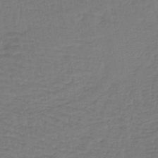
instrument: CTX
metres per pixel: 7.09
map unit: lHb
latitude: -42.9163
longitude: 64.3684
